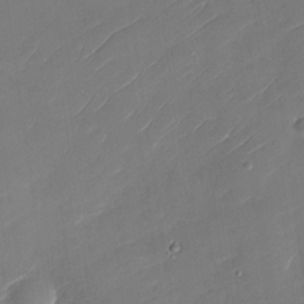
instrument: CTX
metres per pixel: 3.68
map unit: Nhu
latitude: -30.3495
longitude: -72.3279
